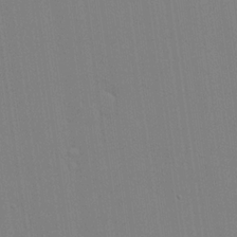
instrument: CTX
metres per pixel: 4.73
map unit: lHvf
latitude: 20.5168
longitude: 142.6896
